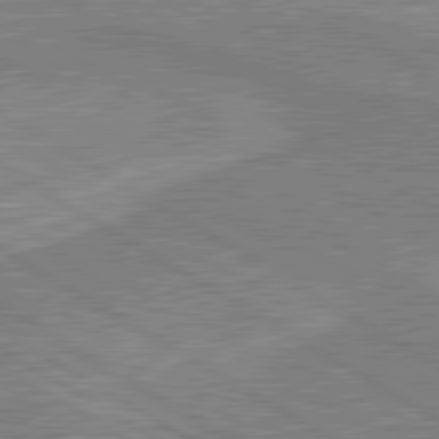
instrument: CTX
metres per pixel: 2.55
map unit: lApd
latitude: 80.4412
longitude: 143.1809
